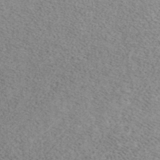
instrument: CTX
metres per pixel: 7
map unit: ANa
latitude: 37.8395
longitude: 17.2376
